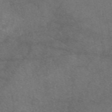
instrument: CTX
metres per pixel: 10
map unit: eAb
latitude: 47.0648
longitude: 110.3495
